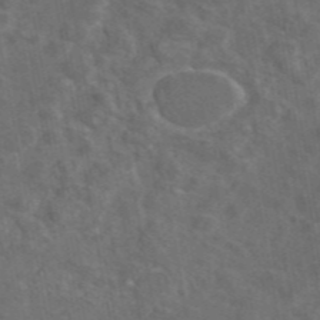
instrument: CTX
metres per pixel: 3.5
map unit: eAb
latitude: 46.6302
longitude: 108.3306
